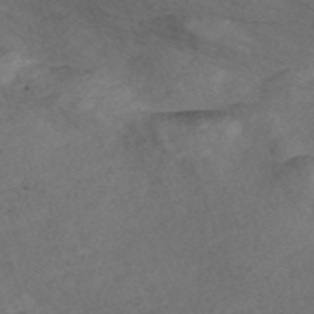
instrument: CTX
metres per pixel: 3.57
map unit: Nve
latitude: -57.2943
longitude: 58.2550
